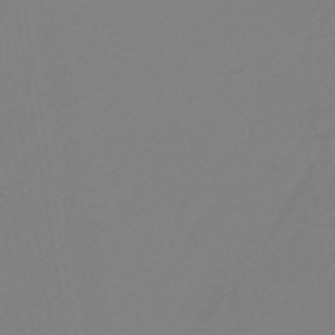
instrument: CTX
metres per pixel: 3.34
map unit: HNb
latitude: -37.8800
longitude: 55.8423
